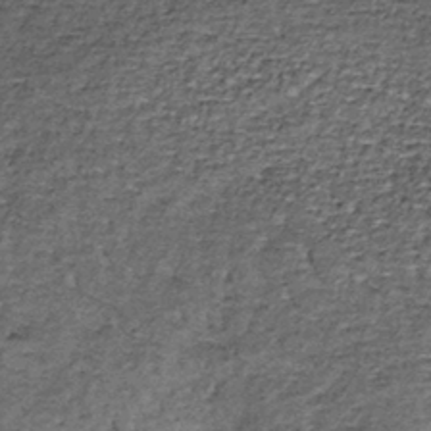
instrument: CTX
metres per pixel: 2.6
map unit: lHb
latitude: -39.4832
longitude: 66.3685
